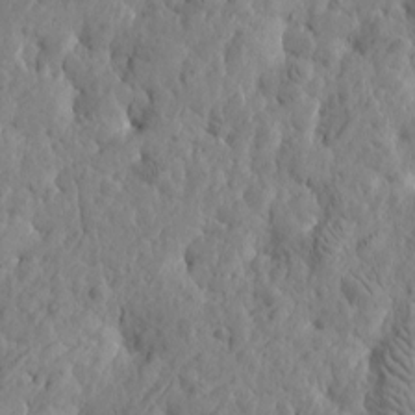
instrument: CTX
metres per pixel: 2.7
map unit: Htu
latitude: -3.3320
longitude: 178.9730
